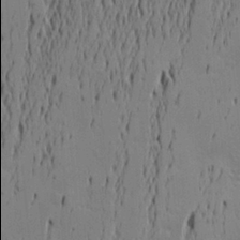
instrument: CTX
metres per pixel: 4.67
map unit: Nve
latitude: -9.6722
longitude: 174.0094
